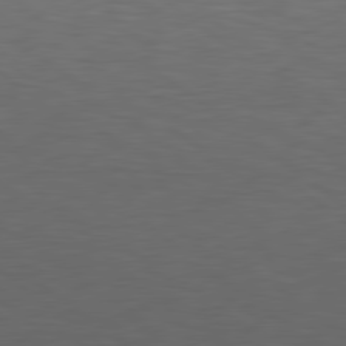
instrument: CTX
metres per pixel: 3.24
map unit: Hpe
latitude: 78.8947
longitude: -162.7813
